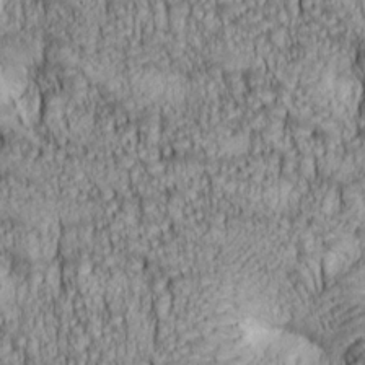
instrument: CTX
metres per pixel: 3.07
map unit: lAa
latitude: 6.6679
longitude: -115.2159
